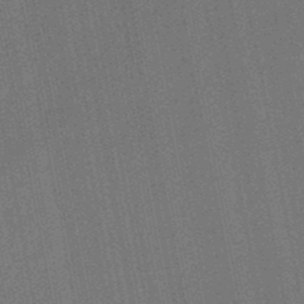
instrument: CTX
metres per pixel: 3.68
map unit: lHb
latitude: -47.8422
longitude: 70.8408
